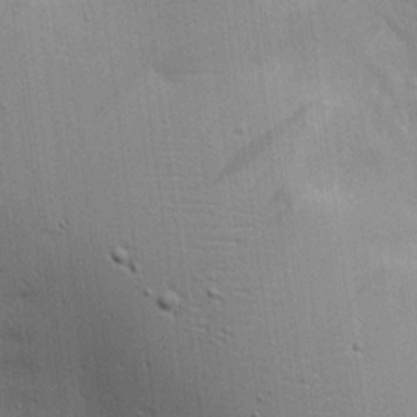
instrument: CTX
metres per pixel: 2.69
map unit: Aa
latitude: 17.3104
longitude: -125.3481
